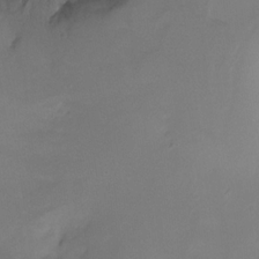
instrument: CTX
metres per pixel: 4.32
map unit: Ht
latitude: -10.6708
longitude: -39.0458
